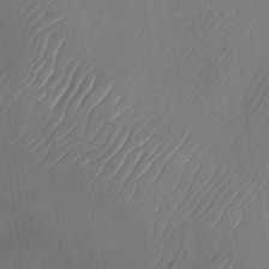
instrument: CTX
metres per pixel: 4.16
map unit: Nhu
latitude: -27.8422
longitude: -70.9702
